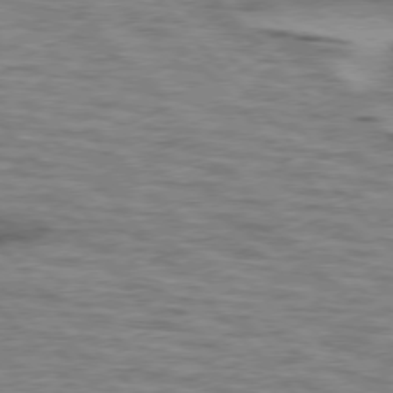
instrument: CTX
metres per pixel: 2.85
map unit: lApd
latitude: 76.3467
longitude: -77.1970
